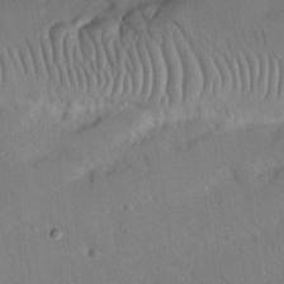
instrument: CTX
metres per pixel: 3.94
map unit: Nhu
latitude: 23.8016
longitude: -73.8773
